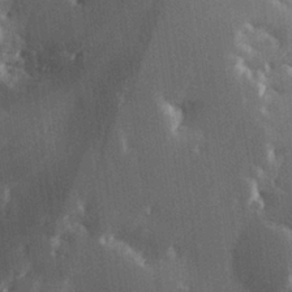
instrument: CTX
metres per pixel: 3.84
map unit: Hve
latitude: 26.8758
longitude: 147.6155
